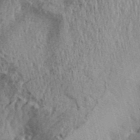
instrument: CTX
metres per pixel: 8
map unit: Aa
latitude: 30.2712
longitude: -136.8947
